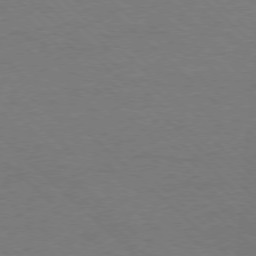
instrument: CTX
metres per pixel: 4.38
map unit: Ap
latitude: -78.5762
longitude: -86.9325
